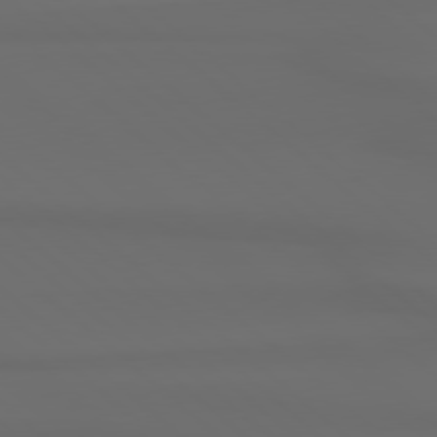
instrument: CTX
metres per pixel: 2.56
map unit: Hpe
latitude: 78.2901
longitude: -132.9892
